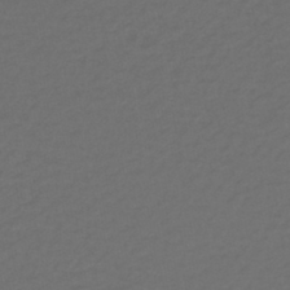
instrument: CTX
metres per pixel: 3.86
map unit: lHb
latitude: -42.7652
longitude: 73.0864
